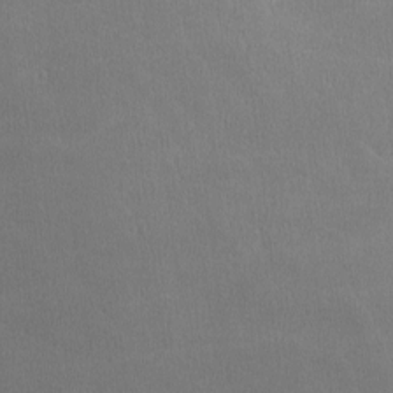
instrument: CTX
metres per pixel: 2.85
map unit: lHvf
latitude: -11.6533
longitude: -100.0255
